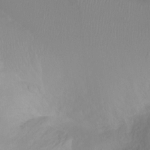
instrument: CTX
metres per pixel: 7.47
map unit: Ht
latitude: -6.8786
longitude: -30.3845
